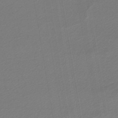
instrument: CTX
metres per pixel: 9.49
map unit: lHb
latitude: -44.8786
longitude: 61.6533
